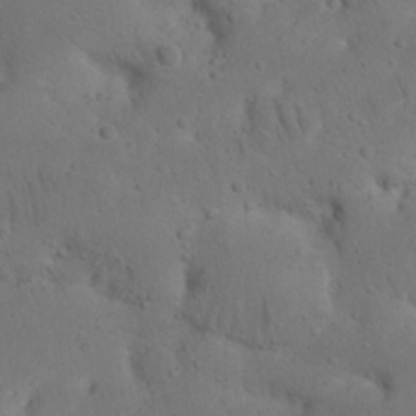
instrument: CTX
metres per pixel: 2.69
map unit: Nhu
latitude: 22.4223
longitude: -72.4979
